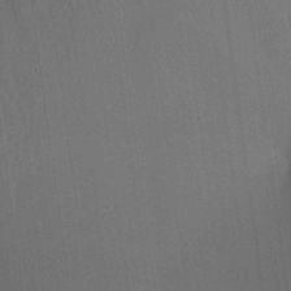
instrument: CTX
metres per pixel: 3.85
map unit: Aa
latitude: 26.0822
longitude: -141.6882
